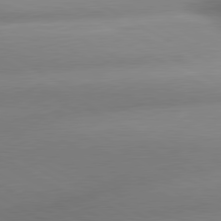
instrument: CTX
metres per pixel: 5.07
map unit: lApd
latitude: 80.1578
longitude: -158.4034
